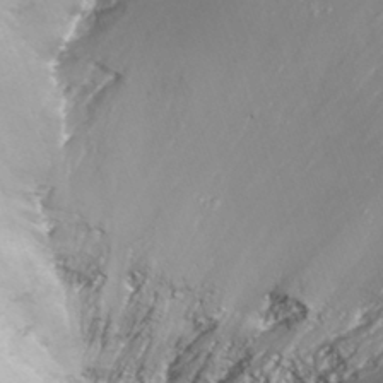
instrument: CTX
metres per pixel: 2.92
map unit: Nhu
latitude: -9.2943
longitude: -76.8569
